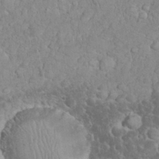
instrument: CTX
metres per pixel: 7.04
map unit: eHh
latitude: 32.8191
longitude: -64.2522
